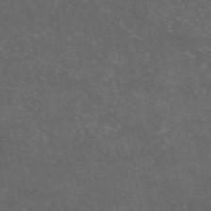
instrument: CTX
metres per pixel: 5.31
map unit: eAb
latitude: 46.9325
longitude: 124.2550
